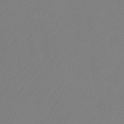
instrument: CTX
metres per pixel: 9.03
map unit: Aa
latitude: -12.5007
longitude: -68.7057
